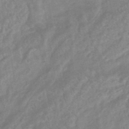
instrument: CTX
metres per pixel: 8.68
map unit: HNhu
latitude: -45.6344
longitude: 92.1417
